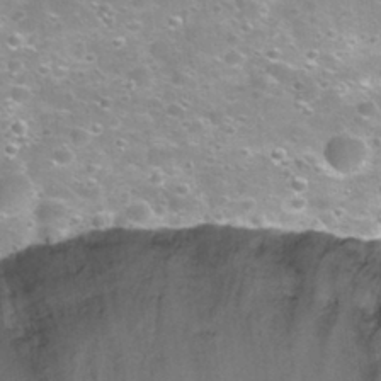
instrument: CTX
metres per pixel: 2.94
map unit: Nhu
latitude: 30.7247
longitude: -52.9892
